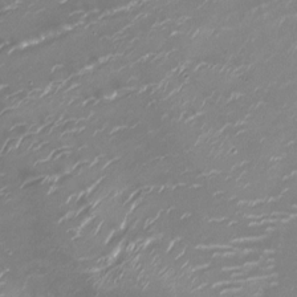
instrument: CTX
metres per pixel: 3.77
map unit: Ht
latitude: -10.5385
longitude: -19.8961
